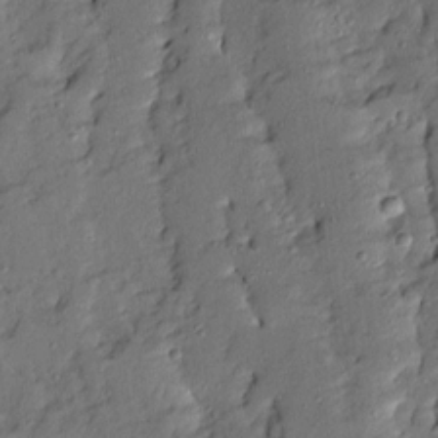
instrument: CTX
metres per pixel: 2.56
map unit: Ave
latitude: 13.4616
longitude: -134.4790
